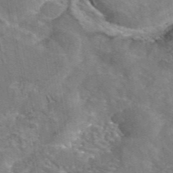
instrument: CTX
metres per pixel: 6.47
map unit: eAb
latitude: 45.2537
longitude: 106.8030
